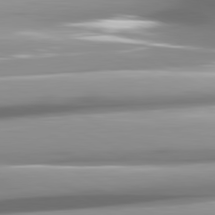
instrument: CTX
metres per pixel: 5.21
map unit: lApd
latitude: 81.7639
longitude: -145.8205
